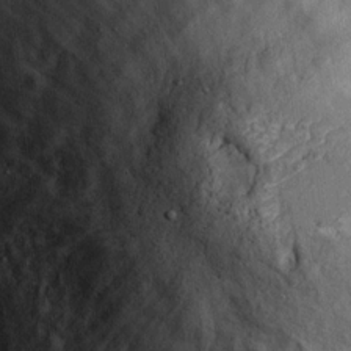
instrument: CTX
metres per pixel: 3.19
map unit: Hto
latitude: 16.5546
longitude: -58.4601
